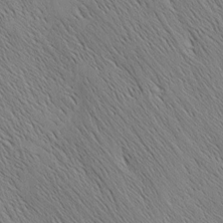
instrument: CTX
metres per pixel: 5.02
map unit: Nhu
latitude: -4.5196
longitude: -149.8205
